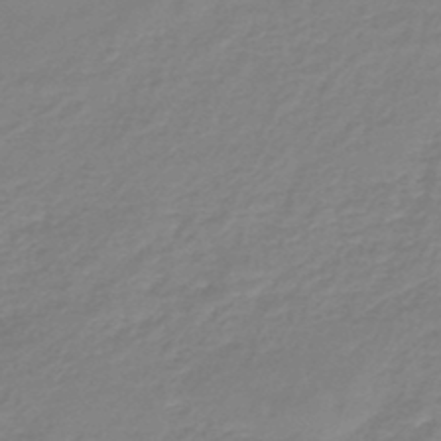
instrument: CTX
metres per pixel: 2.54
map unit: eHb
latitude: -45.5399
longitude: 81.5777
